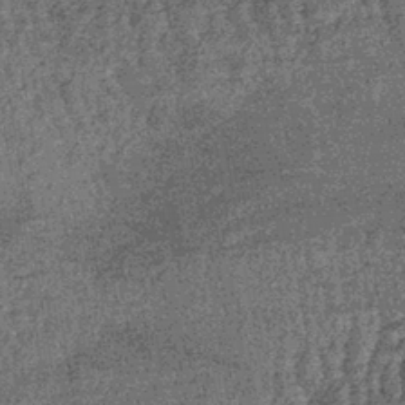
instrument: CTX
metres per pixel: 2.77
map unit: lHb
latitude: -39.9367
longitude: 66.2362
